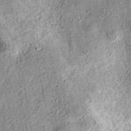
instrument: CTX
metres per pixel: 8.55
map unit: eAb
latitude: 36.5357
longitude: 106.9730
